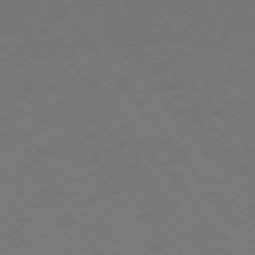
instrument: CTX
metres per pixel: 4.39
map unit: Ap
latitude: -75.1809
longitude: -69.6694
